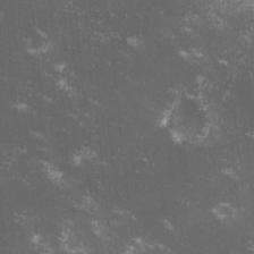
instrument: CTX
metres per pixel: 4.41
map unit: lHvf
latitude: -12.9731
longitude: -99.5749
